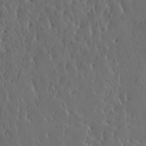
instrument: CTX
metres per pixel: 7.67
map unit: HNhu
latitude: 6.8758
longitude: -0.6112
